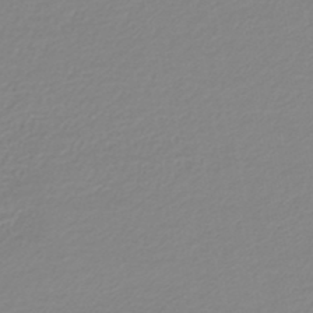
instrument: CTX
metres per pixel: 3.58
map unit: lHb
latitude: -44.6330
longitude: 61.4077
